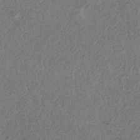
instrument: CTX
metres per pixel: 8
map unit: HNb
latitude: -32.7841
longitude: 56.4062
